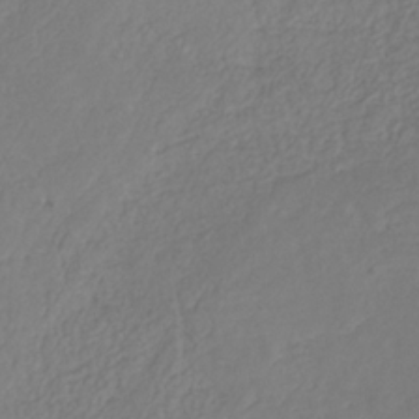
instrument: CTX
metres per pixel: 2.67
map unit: HNhu
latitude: -29.4832
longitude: 67.3321
